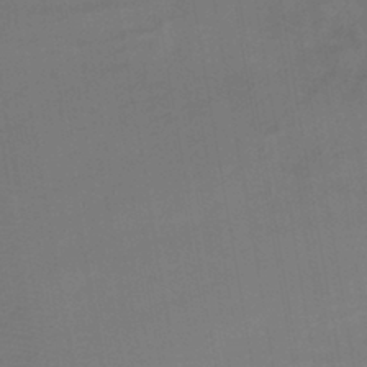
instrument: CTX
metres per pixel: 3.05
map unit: lHb
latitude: -41.9367
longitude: 77.1053
